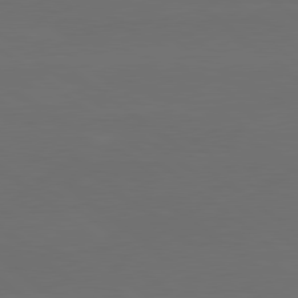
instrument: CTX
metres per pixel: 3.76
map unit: lApd
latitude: 80.2333
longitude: -115.8583
